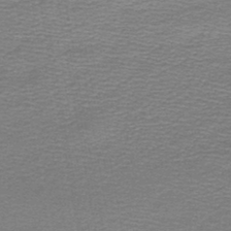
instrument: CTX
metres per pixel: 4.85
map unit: lHb
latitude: -45.1620
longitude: 57.1998
